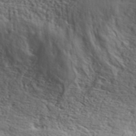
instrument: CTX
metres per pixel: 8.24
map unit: ANa
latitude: 42.1011
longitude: 50.7085
